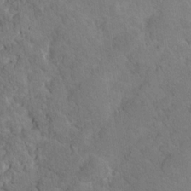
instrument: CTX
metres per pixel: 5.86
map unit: Nhu
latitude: 10.4979
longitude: -25.2537
